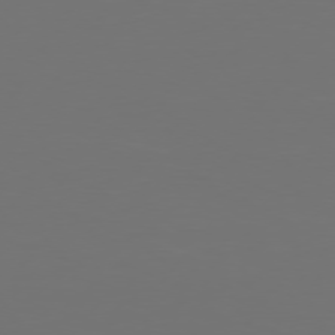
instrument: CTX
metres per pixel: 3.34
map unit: Hpe
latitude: 75.0458
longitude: -129.3859
